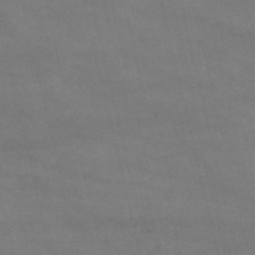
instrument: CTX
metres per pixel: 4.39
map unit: HNb
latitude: -53.3131
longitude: -37.8395
